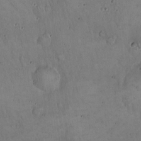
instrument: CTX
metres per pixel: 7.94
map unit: Hto
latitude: 17.1025
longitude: -59.1403
